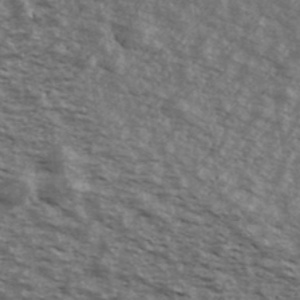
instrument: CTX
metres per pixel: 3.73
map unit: Ave
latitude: 40.3278
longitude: -109.6127
